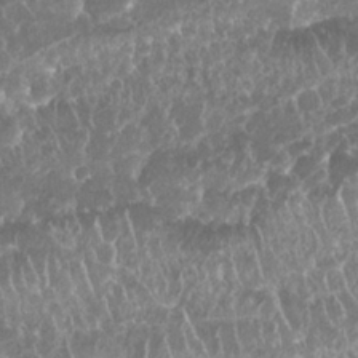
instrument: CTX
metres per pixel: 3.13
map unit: Nhu
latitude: 25.4993
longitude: -61.1403
